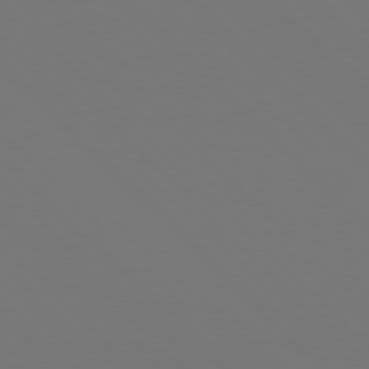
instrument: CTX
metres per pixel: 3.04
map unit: Hpe
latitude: 77.4426
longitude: -169.8017
